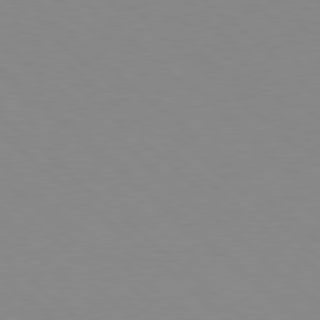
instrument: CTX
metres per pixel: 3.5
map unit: Hpe
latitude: 78.3468
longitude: -165.1781
